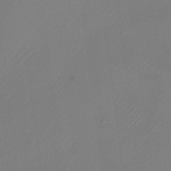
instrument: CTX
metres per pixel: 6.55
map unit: Nhu
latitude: -23.7856
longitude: -71.2537
